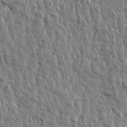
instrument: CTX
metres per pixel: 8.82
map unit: Aa
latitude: 14.0822
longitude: -141.5182
